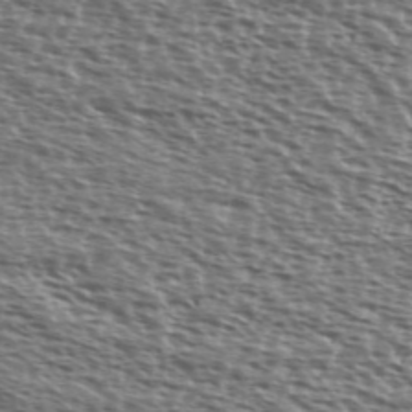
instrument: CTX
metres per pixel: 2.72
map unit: Ave
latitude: 38.4601
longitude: -111.8961
